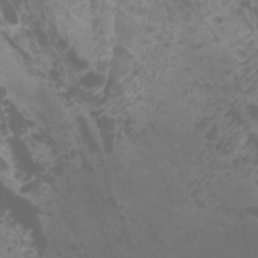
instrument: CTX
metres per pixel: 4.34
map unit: Nhu
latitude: -11.4454
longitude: -74.8569
